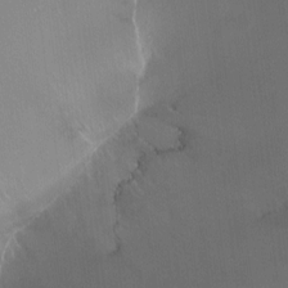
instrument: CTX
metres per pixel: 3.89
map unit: Ht
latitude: -9.2376
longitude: -38.6868
